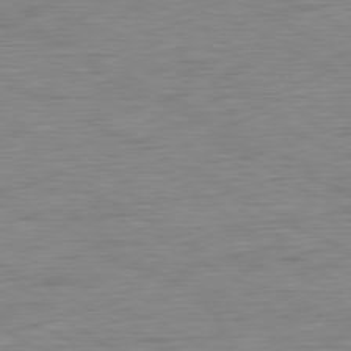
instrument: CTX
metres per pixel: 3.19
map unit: Ap
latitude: -81.4455
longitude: -78.3845
